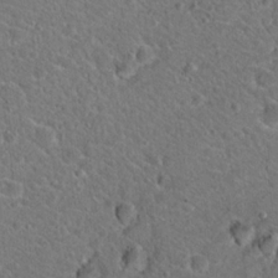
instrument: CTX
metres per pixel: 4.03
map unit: Hto
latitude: 19.6505
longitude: -33.4804
